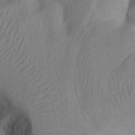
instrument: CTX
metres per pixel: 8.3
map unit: Nhu
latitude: 20.1200
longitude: -73.9906
